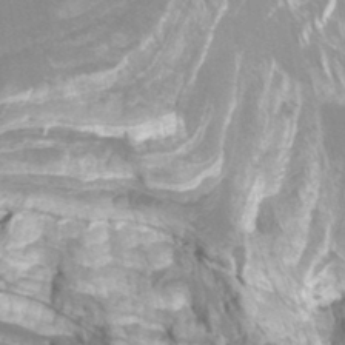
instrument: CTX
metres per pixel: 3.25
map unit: HNhu
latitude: -27.4076
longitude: 74.5763
